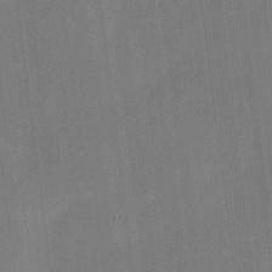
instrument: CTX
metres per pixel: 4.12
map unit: eHh
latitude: 4.6868
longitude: -68.0255
